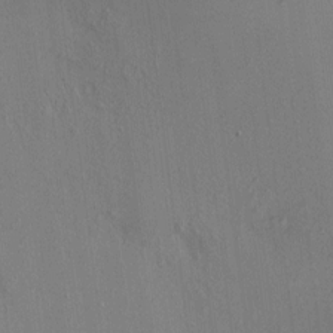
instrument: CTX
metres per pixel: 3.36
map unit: HNhu
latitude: 8.2712
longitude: 15.1243
